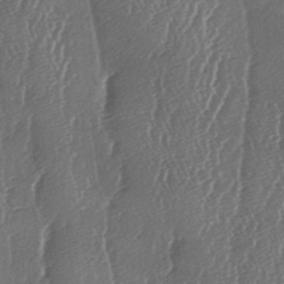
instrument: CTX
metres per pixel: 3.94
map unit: lAa
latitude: -6.9541
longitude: -129.6694
